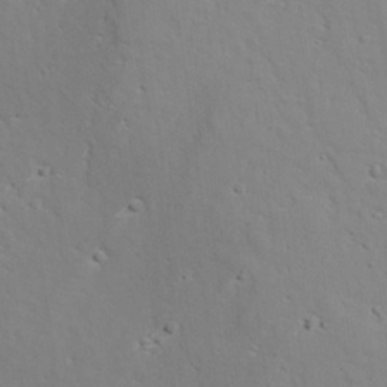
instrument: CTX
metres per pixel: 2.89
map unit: lAvf
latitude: 26.4412
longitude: -109.8205
